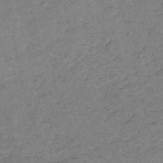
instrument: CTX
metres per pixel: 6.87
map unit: HNb
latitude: -54.3495
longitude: -46.8002
